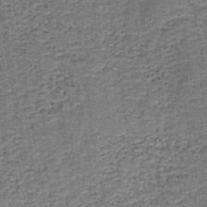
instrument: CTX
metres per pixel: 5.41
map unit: HNb
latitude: -39.4644
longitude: 50.3117
